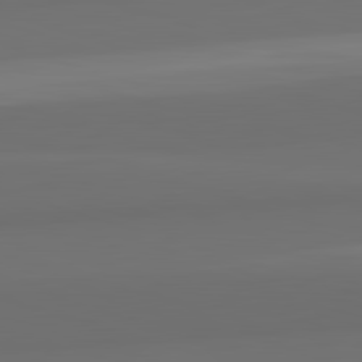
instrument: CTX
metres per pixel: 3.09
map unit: lApd
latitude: 82.7624
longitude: 164.6708
